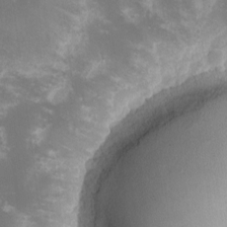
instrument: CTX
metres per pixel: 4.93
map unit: lHvf
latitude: -13.2943
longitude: -99.7071
